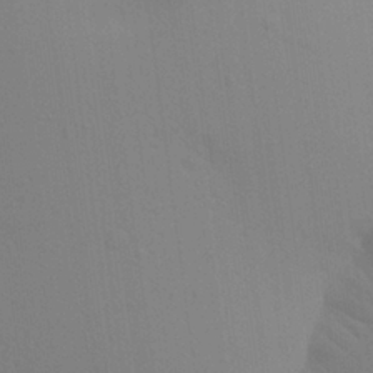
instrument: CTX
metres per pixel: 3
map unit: Aa
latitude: 24.7624
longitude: -145.4048
